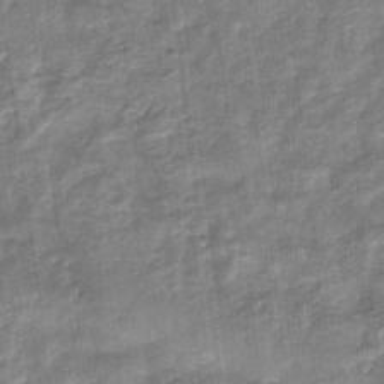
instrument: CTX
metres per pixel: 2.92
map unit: eHb
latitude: -34.4818
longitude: 79.6910
